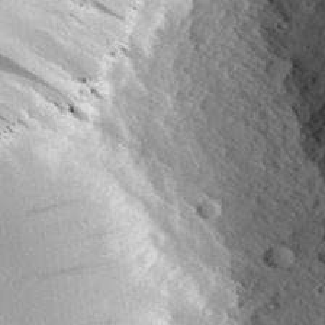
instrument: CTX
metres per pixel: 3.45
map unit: lHvf
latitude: 32.1578
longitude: -84.7057
